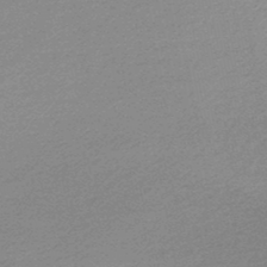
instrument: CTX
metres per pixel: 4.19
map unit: lHb
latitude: -48.0850
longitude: 66.4818
